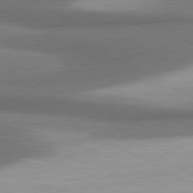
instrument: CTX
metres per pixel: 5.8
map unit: lApd
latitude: 80.6679
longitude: 175.9367
